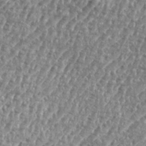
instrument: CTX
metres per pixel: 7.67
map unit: eHh
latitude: 35.4993
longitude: -134.8380
